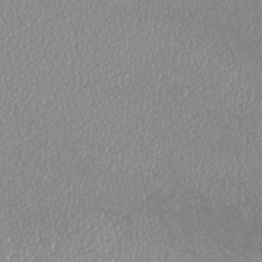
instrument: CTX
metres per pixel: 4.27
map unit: Htu
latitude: -6.1983
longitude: -73.4616
